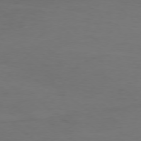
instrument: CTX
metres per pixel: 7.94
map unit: Ap
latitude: -76.7841
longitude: -67.1592
